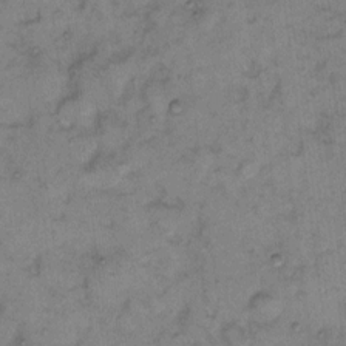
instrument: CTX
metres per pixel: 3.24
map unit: eHh
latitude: 9.1592
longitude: -63.4049
